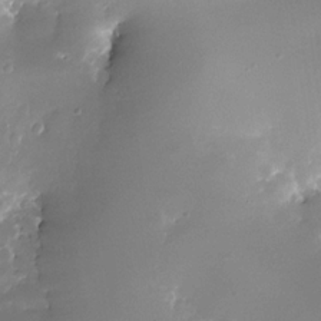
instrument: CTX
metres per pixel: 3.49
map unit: Nhe
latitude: -32.7841
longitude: -117.3860
